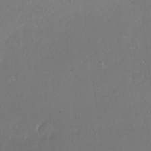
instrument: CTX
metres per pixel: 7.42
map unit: Ht
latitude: -15.9556
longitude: -40.9324
